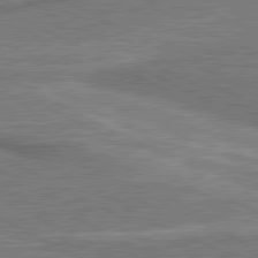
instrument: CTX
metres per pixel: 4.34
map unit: lApd
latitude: 80.7624
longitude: 141.3887
